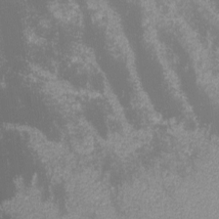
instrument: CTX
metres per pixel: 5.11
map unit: lHvf
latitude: -12.9542
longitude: -101.2537
